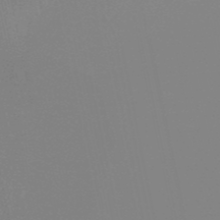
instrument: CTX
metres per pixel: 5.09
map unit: eHb
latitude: -50.1228
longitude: 73.5210
